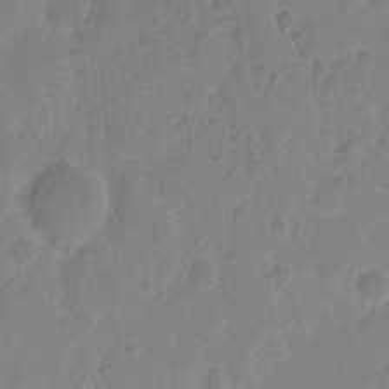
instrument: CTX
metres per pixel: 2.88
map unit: eHh
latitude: 10.1956
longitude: -65.9339
